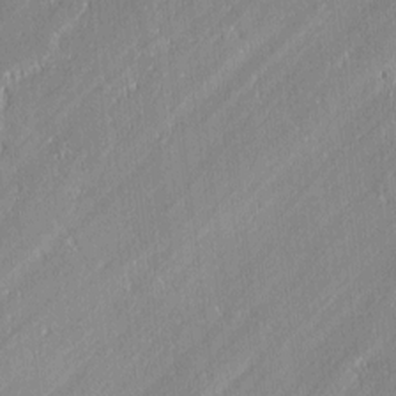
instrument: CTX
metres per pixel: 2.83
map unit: lAvf
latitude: 0.1577
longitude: -108.2333
